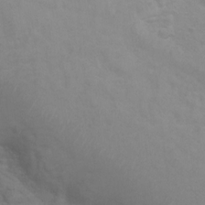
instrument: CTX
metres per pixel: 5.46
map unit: Hto
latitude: 7.9339
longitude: -31.1026
